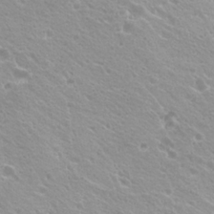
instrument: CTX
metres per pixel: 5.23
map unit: Hto
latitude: 20.4790
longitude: -33.7261
